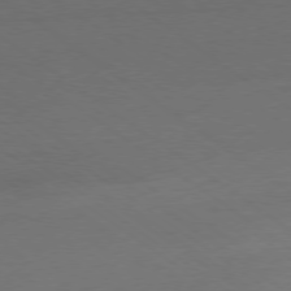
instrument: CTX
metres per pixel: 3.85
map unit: Ap
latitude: -78.8786
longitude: -97.7261
